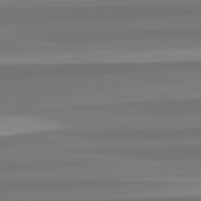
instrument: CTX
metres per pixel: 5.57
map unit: lApd
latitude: 82.8002
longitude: 173.7666
